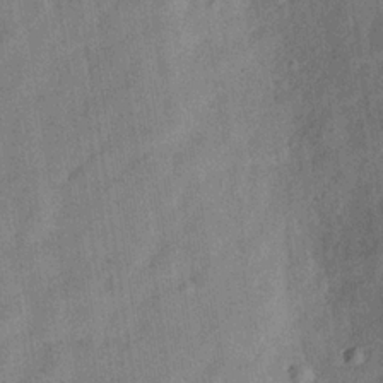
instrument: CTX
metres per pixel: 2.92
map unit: Hve
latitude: -31.7099
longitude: 92.0661
